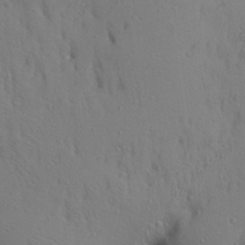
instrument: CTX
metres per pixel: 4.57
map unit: Aa
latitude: 27.0270
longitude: -148.4601
